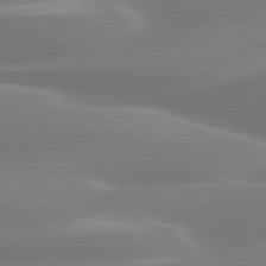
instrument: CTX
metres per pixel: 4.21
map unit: lApd
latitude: 79.4616
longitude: -115.6504
